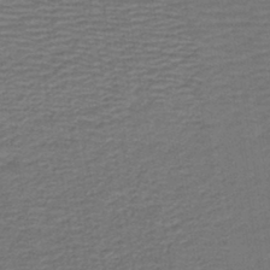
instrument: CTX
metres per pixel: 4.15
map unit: HNb
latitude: -42.5573
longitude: 51.1053
